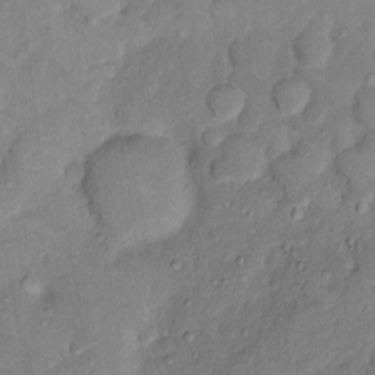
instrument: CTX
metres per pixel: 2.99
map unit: Nhu
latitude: 5.0080
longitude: -24.1388
